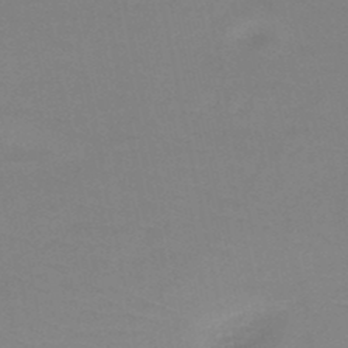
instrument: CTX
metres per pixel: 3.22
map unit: HNb
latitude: -49.3321
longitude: -48.9514
